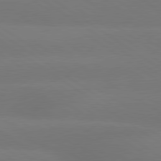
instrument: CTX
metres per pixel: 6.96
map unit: lApd
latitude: 79.6127
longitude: -151.7638
